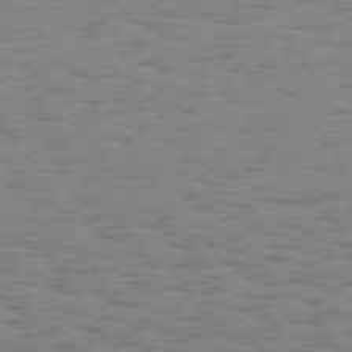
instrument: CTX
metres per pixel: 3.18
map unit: Hpe
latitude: 74.1956
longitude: -135.9528
